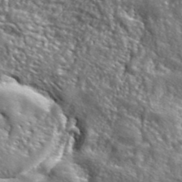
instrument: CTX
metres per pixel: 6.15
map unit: ANa
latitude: 41.0458
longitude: -86.9325
